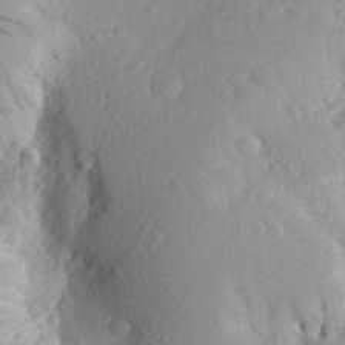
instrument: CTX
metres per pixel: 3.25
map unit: Aa
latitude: 27.0836
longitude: -145.1781
